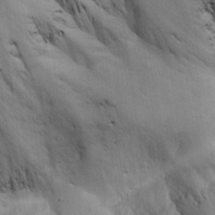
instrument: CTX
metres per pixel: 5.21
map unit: Aa
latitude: 19.2348
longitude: -141.2159
